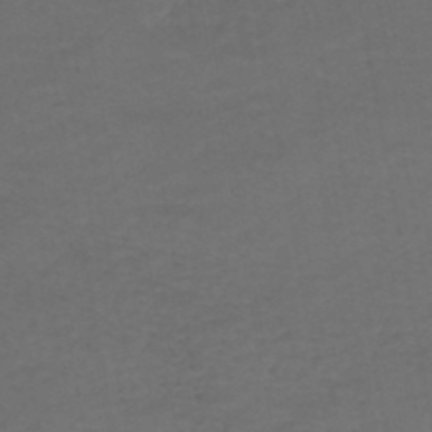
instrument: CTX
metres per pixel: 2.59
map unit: HNhu
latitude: -48.8597
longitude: 100.0472
